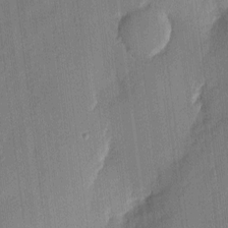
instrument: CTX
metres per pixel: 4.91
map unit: eHh
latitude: 5.8961
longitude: -75.4804
